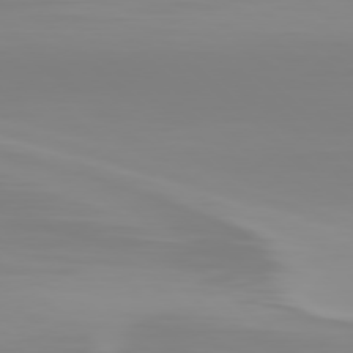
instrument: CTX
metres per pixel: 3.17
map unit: Hpe
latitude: 77.5560
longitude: -173.5371
